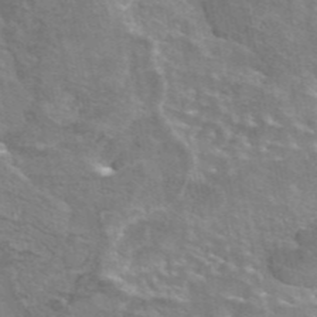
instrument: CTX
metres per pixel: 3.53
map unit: eAb
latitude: 45.2537
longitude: 106.6330
